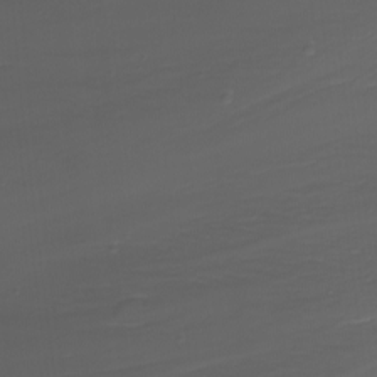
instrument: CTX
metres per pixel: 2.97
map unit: Nhu
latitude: -8.5007
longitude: -81.3293
